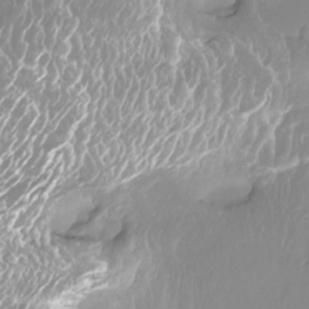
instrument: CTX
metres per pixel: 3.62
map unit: Htu
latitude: -13.4266
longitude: -49.4048
